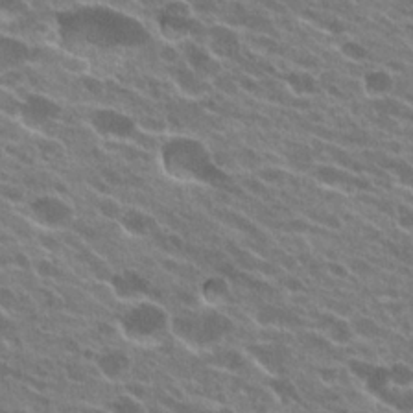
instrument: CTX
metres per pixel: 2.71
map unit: Hto
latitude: 24.1577
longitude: -37.8206
